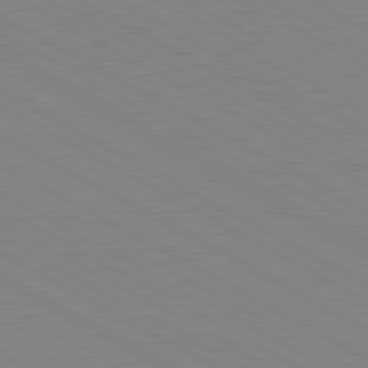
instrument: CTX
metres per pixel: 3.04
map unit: lApd
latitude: 80.7246
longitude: 151.4076
